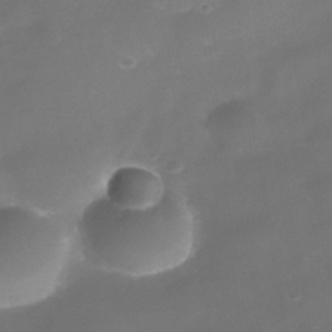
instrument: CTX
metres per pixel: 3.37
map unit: Nhe
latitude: -38.7274
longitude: -118.8380
